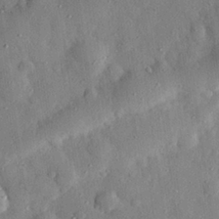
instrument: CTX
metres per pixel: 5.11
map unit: eHh
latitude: 27.7639
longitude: -77.9717
